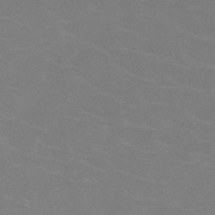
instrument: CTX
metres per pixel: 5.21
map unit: HNb
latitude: -47.6344
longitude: -46.5168
